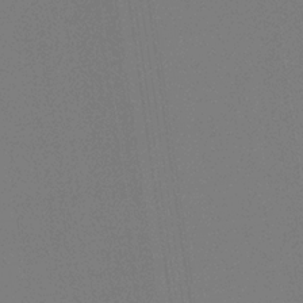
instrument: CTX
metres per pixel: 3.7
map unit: eHb
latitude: -30.1983
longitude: 69.8800
